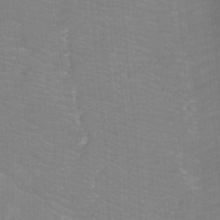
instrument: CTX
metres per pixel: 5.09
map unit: Ht
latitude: -4.0094
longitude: -27.2159
